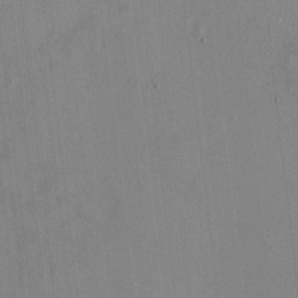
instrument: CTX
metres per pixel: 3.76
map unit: HNhu
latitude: 0.0444
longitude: -5.9717
